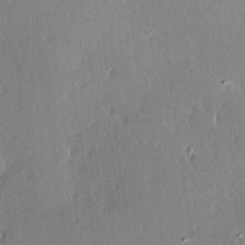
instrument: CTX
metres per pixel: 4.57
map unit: Hve
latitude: 25.1214
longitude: -93.5938
